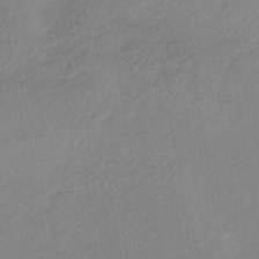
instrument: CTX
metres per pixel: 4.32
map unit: HNb
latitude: -33.3132
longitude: 63.7855
